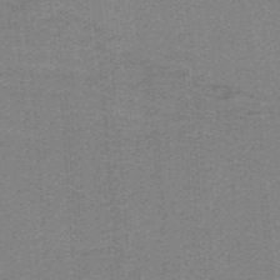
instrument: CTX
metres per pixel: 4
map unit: HNb
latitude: -38.7085
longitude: 53.7855
